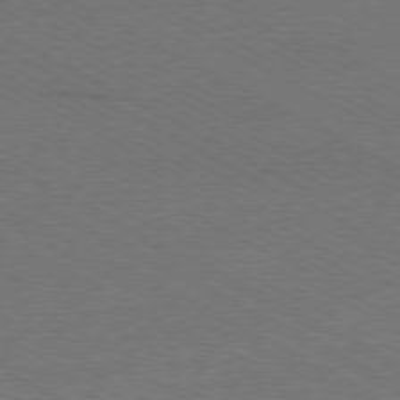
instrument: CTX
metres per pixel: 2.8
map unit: Ap
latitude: -79.7099
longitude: -82.3089
